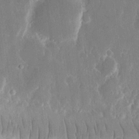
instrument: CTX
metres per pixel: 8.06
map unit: eHh
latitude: 13.8583
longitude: -72.1011
